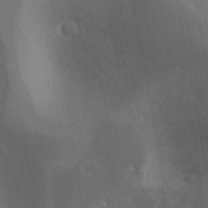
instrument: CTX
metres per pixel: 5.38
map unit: Htu
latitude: -1.6155
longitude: -76.7435
